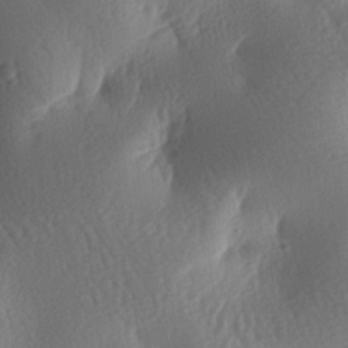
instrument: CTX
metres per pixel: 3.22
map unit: lAa
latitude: -7.7477
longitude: -128.1200
